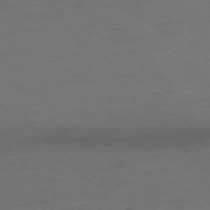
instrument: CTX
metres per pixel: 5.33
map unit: Ap
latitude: -76.7085
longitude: -82.9891
